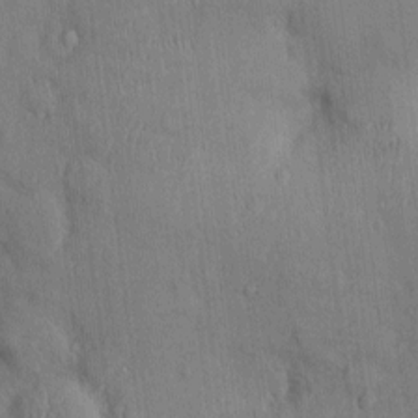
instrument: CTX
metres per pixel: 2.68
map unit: Nhu
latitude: 2.2522
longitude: -14.2334
